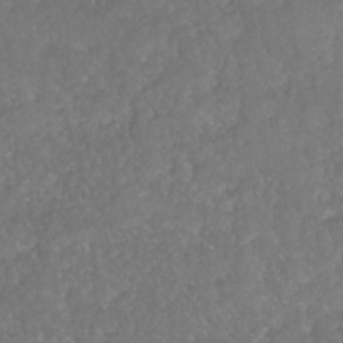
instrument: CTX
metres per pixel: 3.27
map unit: HNhu
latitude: -37.3131
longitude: 32.9731
